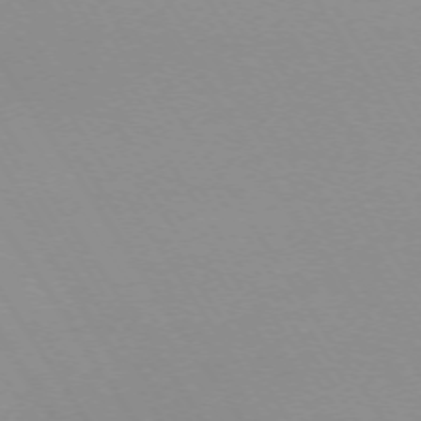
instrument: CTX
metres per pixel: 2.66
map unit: Ap
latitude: -73.5588
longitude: -72.3657
